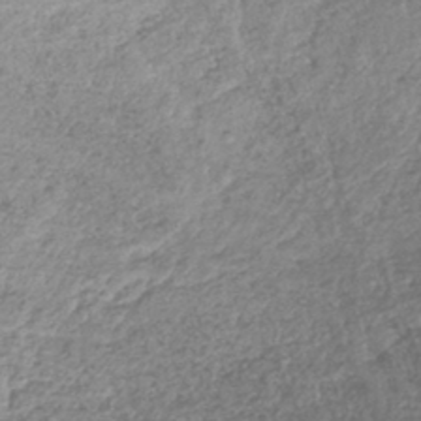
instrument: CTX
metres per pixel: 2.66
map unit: lHb
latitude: -42.1227
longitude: 69.0297
